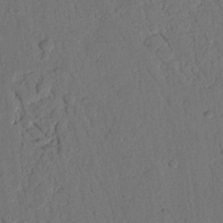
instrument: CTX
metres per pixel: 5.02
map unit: Nhu
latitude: 20.6869
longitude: -75.4615
